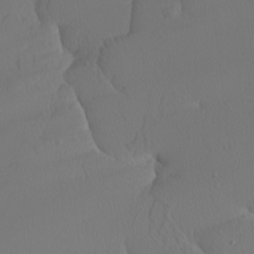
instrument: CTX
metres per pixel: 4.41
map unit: Nhu
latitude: -5.5966
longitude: -95.4616
